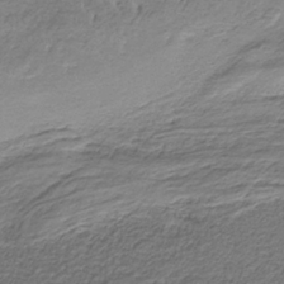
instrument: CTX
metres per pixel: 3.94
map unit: HNb
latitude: -35.0108
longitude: 58.4817
